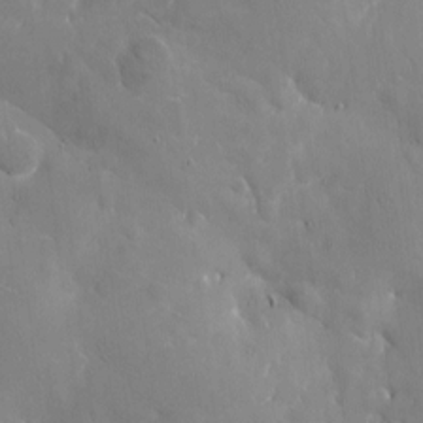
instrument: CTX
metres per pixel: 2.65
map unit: eHh
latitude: 5.1214
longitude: -68.1389
